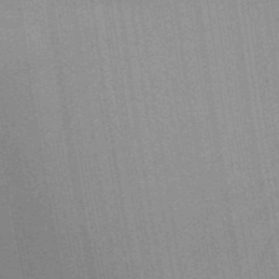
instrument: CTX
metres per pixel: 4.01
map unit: Aa
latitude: 32.1578
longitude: -142.9325
